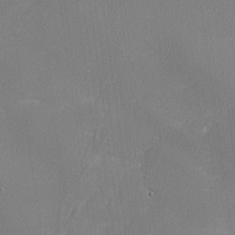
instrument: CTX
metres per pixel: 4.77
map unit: lHvf
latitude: 24.6679
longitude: 141.2565
